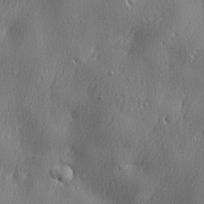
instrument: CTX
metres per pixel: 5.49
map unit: lHvf
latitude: 23.0458
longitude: 141.4265
